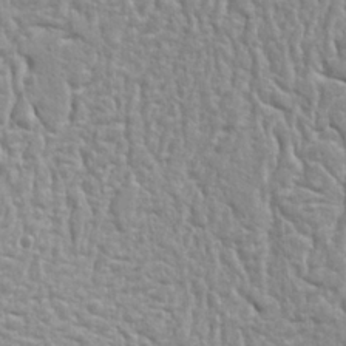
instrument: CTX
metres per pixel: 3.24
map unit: Ht
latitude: 9.1781
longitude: -76.4979
